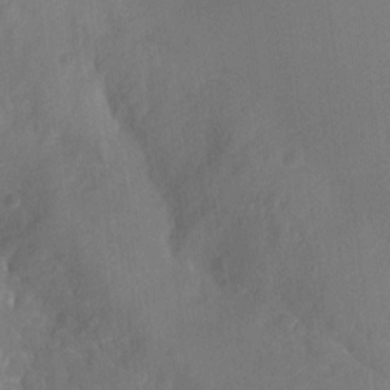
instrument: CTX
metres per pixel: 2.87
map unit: Aa
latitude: -7.9178
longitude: -72.1956
